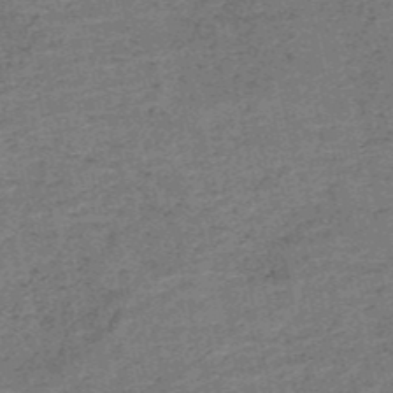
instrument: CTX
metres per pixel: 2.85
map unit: HNb
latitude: -51.7666
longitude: -51.2537
